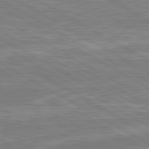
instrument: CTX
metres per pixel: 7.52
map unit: lApd
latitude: 80.7435
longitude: -172.7813
